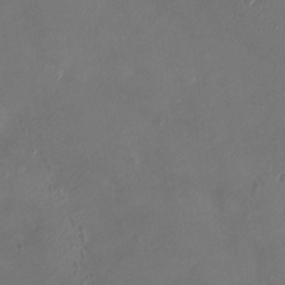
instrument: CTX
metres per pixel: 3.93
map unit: Ht
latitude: -2.3873
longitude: -20.0822
